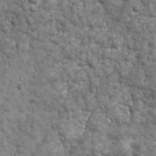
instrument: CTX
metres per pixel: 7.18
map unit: Ave
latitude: 16.8191
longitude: -133.7450
